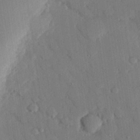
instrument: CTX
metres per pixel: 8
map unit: eHh
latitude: 27.5371
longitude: -80.2711
